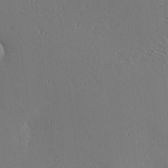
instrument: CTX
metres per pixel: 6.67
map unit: eHh
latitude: 2.4412
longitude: -78.5357
